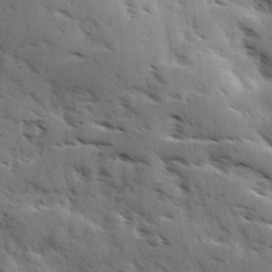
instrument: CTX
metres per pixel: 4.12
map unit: Ave
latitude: 10.8758
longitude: -102.8191
